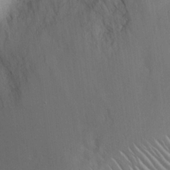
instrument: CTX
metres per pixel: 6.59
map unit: Hto
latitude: 19.9528
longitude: -49.6127
